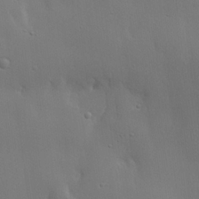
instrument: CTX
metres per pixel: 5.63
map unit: lHvf
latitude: 22.5357
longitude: 145.9178
